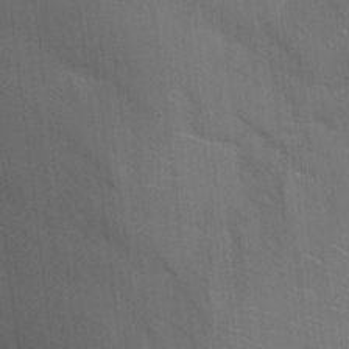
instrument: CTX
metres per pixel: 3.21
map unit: Hto
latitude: 20.7058
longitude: -52.2145
